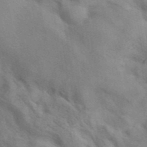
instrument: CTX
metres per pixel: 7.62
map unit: eAb
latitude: 41.5560
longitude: 107.9367
